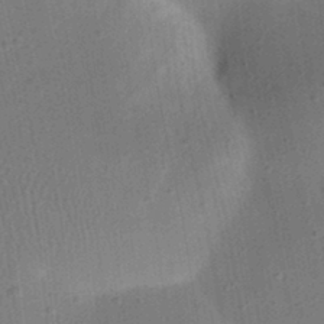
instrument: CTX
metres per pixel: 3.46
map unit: eHh
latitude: 24.6868
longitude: -70.9514
